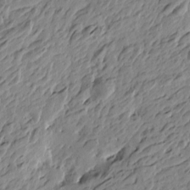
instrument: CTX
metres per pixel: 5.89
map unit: Htu
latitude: -4.7652
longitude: -178.8947
